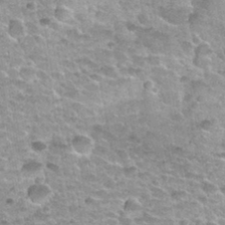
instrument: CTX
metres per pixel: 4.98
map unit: Nhu
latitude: 32.5545
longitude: -52.8569
